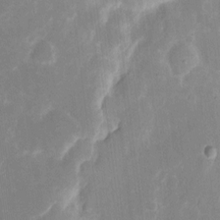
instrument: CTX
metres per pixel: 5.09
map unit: eHh
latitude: 8.0822
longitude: -70.4412
